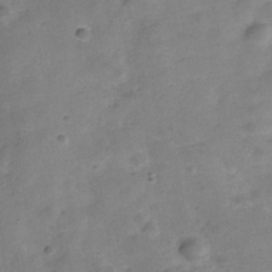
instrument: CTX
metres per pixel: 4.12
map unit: Hve
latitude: -28.8408
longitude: 92.6707
